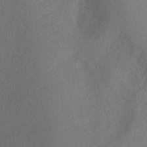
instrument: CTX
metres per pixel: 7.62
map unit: Ht
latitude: -3.4832
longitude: -27.8772
